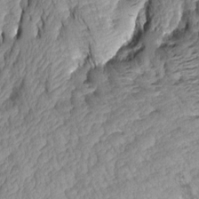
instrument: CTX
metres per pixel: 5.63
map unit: Aa
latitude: 7.7450
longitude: -128.8569
